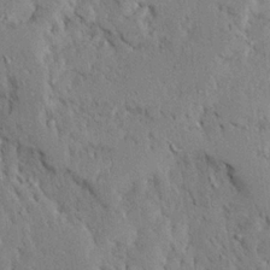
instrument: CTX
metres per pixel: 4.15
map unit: Ave
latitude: 23.7827
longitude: -131.1215
